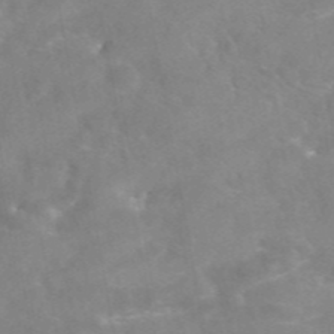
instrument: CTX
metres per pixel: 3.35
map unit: eAb
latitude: 45.0080
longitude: 126.0850
